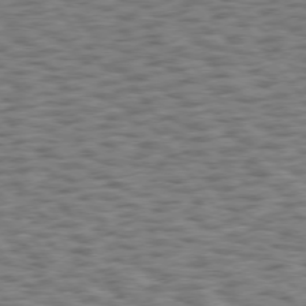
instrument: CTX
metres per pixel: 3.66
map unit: Hpe
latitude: 75.1970
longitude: -134.6679
